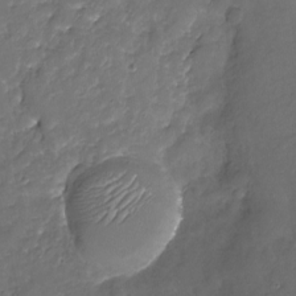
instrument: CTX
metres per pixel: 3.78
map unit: Nhu
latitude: -19.8611
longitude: -57.9339
